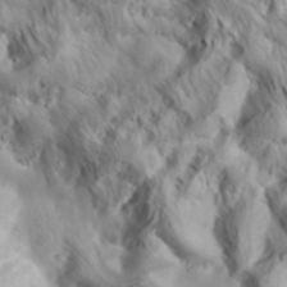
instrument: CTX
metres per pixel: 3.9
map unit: Hve
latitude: 32.2145
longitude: 149.1243
